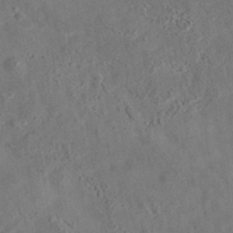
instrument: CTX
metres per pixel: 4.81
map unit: eAb
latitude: 35.2726
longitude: 111.3698
